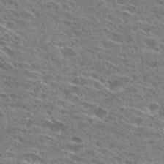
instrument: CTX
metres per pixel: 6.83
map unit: Hto
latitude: 27.7828
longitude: -45.8961
